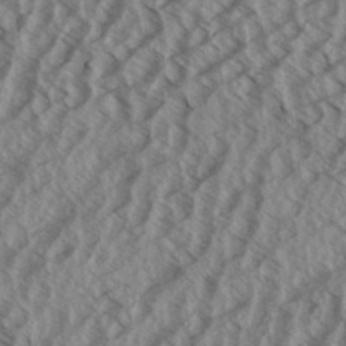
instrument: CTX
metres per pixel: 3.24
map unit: Aa
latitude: 33.6127
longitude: -139.6505
